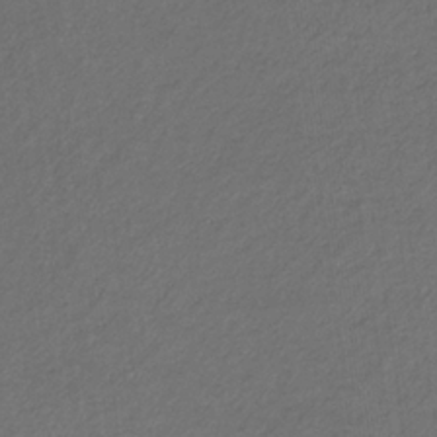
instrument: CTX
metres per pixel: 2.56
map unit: eHb
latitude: -32.3307
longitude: 70.5007
